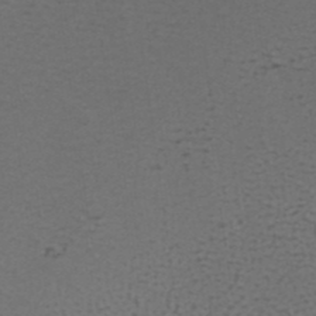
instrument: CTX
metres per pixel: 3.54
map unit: ANa
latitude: 38.7057
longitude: 23.0676
